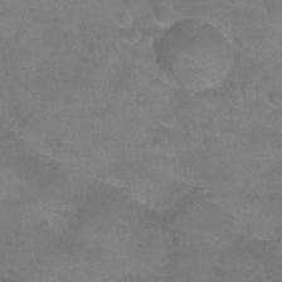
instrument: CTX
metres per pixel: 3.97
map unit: Nhu
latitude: 24.5356
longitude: -53.5560
